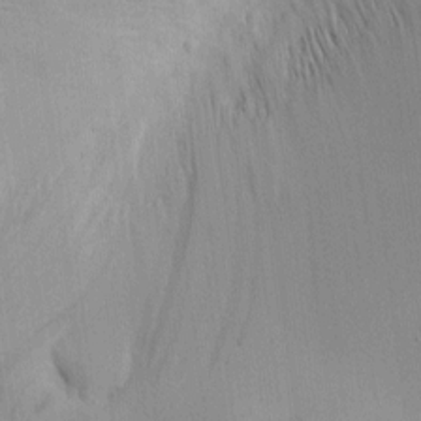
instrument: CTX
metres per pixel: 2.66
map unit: Htu
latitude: -3.9556
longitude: 156.7085
